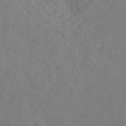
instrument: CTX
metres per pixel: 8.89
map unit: Hto
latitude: -7.7477
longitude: -40.8569
